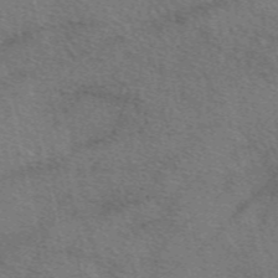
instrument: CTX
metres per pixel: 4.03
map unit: eAb
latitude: 50.5923
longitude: 113.9556
